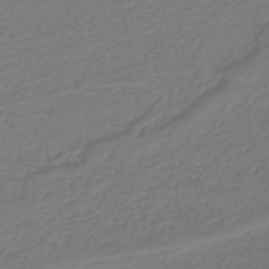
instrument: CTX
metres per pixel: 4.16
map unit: lHb
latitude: -42.7841
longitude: 52.4440
